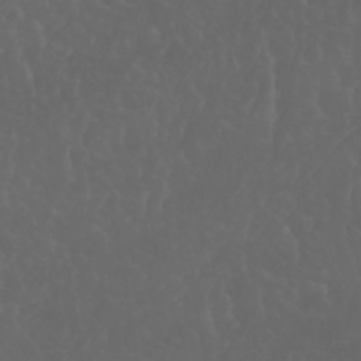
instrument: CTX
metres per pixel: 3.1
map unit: Nhu
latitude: 22.8947
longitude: -65.0269
